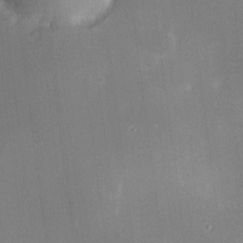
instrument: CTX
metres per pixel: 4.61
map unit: Hve
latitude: 17.7828
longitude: 150.6329
